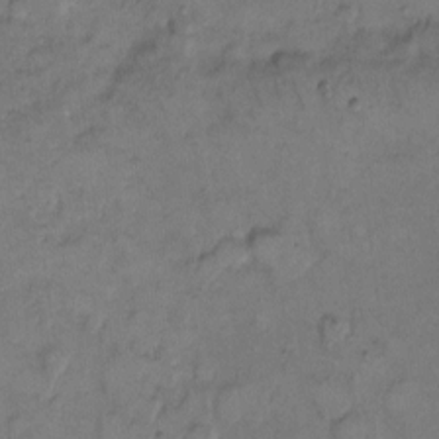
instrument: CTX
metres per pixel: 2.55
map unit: eHh
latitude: 8.9325
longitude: -62.6680
